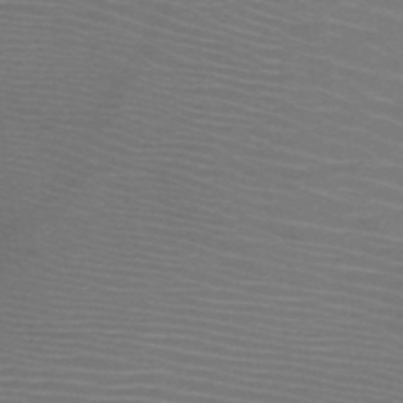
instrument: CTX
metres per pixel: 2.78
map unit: HNb
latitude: -48.3307
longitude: -45.4426
